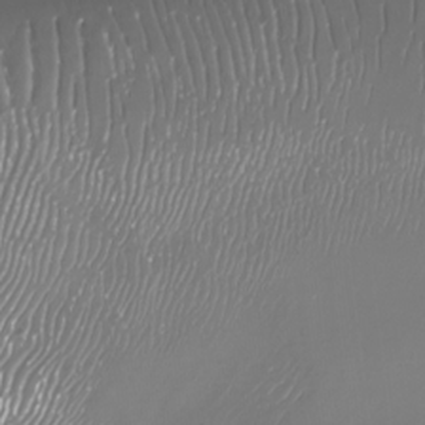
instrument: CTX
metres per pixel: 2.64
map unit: Nhu
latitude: -28.2173
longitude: -78.8758
